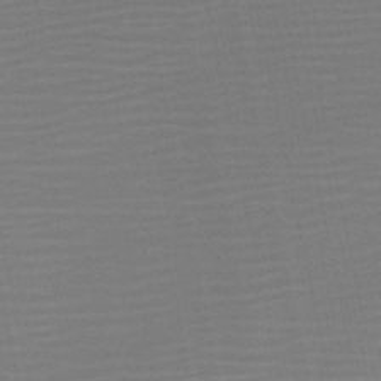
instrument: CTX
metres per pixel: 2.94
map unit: HNb
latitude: -51.8800
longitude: -47.5749
